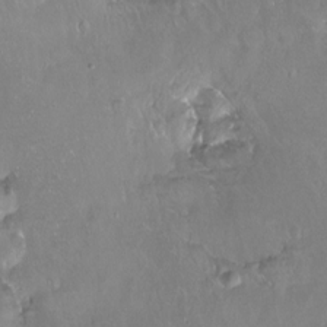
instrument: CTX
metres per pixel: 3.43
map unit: Hto
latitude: -13.6911
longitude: -42.7246
